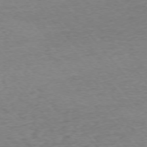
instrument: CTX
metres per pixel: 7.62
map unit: Ap
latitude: -75.3699
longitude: -88.4979
